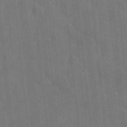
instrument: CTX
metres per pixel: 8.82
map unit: lHvf
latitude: 35.7827
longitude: -90.7057
